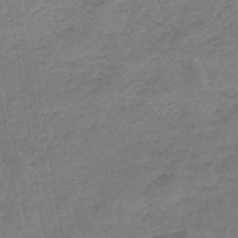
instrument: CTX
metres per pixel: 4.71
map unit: lHb
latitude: -47.6910
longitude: 76.2173
